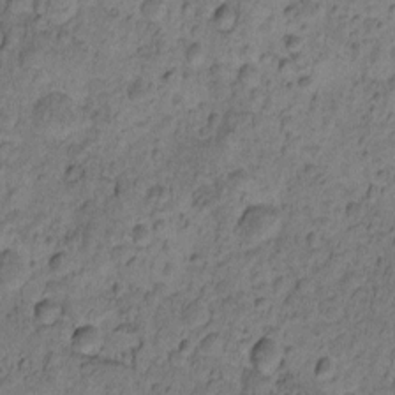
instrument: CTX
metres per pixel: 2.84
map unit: eHh
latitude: -0.6519
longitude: 16.6897
